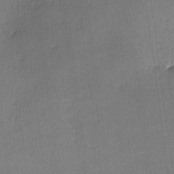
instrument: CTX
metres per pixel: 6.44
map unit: lHvf
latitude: -11.7100
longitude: -99.3481
